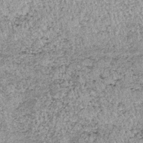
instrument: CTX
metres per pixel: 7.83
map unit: lHb
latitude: -37.0864
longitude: 66.7275
